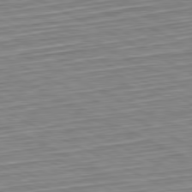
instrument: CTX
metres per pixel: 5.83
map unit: Hpe
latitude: -81.2565
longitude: 10.2362
